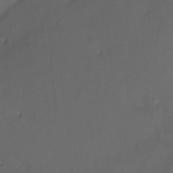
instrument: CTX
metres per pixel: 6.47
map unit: Htu
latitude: -12.7085
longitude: -46.8191
